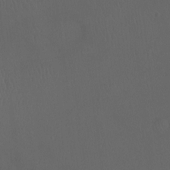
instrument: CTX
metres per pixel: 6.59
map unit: Ht
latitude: -12.0094
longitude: -44.5357
